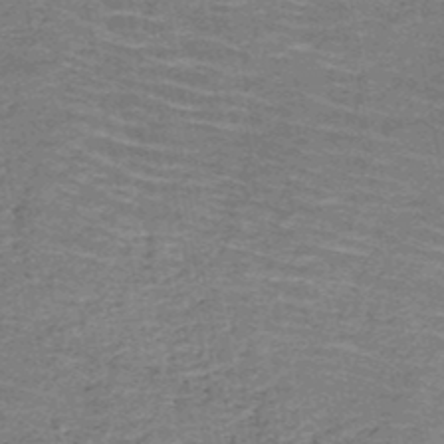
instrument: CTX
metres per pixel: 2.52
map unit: HNb
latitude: -49.7100
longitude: -49.8205
